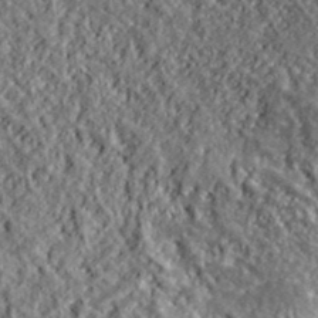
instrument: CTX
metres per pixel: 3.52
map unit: lHvf
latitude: 39.1403
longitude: -88.2145
